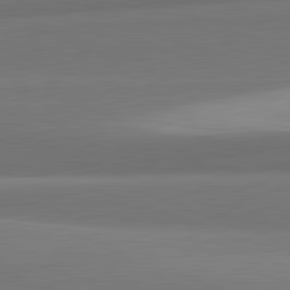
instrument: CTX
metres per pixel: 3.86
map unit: lApd
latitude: 82.3278
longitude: 168.6707
